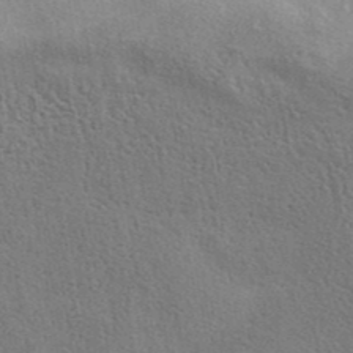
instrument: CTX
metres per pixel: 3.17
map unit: eAb
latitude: 40.6868
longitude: 103.9367
